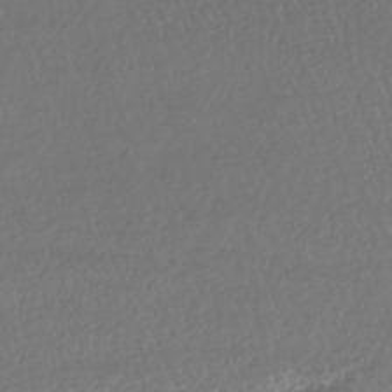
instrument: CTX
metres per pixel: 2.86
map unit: HNhu
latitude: -46.2739
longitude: 105.2376
